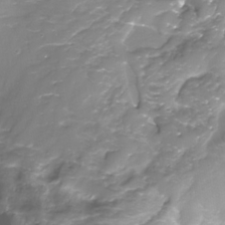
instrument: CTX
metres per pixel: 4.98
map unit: Nhe
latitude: -32.5574
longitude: -92.5168
